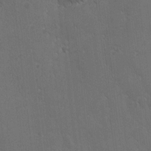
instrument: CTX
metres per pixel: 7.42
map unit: Ave
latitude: -8.1039
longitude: -121.2915
